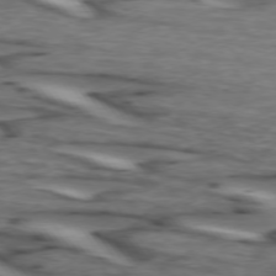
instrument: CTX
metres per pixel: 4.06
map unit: lApd
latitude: 74.2900
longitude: -71.8016
